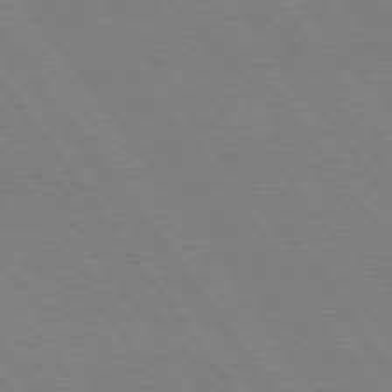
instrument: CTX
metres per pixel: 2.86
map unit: Hpe
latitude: 74.8002
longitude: -137.3671
